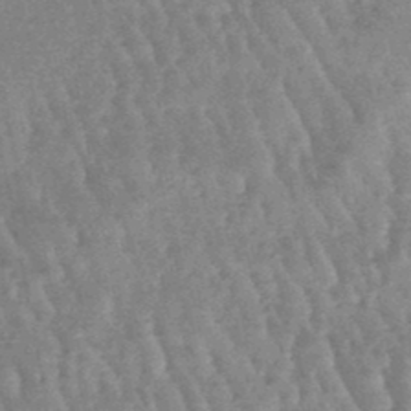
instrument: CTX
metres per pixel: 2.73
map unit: lHb
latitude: -47.3887
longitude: 77.3132
